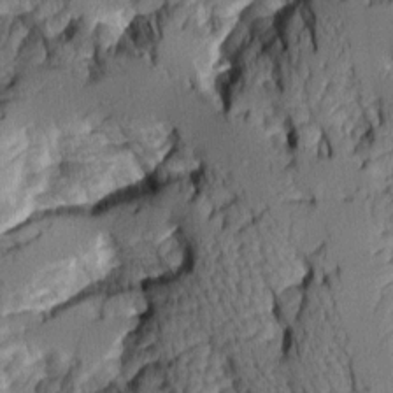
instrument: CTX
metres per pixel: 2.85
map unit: Aa
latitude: 7.5938
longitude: -128.6112
